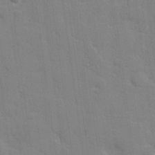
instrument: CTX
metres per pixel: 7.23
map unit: lHvf
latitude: 24.6301
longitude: 142.5762
